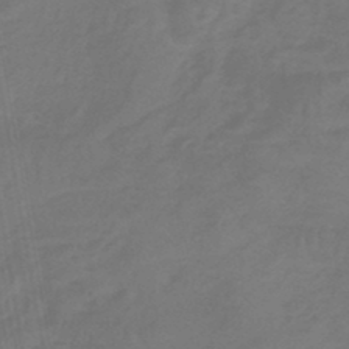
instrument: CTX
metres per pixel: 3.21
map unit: lHb
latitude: -45.3888
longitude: 66.9164
